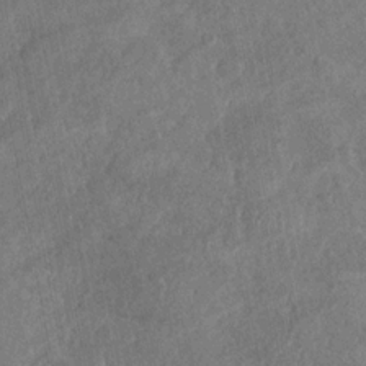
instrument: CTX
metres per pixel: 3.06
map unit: Nhu
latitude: -31.1620
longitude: -61.2726
